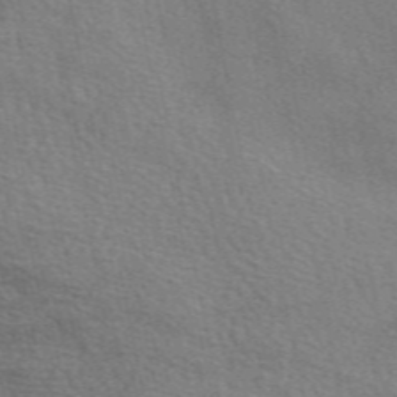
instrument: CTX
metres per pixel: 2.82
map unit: eAb
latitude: 51.1403
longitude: 116.8407
